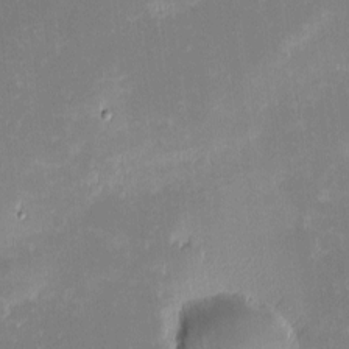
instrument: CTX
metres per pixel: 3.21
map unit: eHh
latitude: -2.3117
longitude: -84.5735
